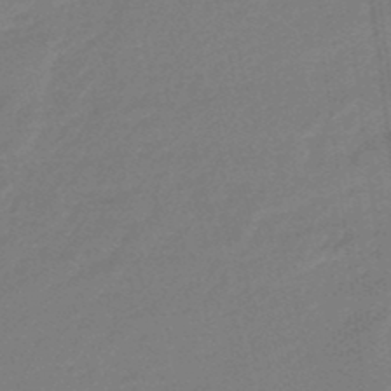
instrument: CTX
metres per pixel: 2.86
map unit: eHb
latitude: -46.8597
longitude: 87.0109
